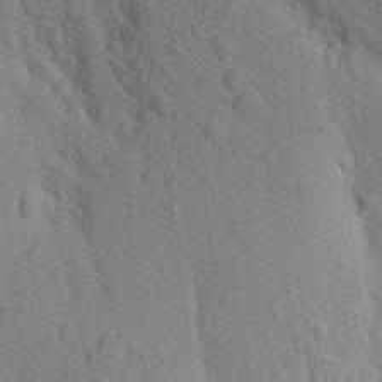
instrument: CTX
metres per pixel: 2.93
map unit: Aa
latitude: 19.7260
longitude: -149.4615
